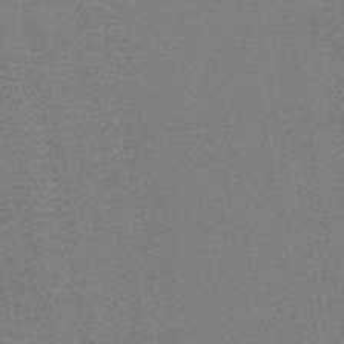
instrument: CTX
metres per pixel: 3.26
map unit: HNb
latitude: -48.2173
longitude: -42.6491
